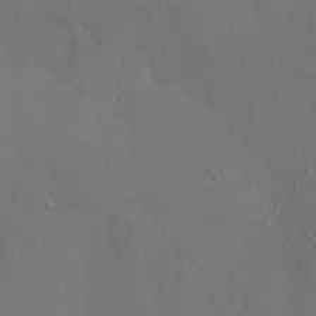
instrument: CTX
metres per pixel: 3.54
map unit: HNhu
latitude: 12.5357
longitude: 10.2740
